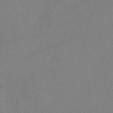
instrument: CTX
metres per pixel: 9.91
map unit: Hto
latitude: -12.6519
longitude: -40.0444
